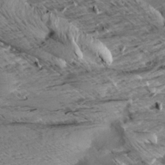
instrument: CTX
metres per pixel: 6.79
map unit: Aa
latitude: 9.7639
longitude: -141.5749
